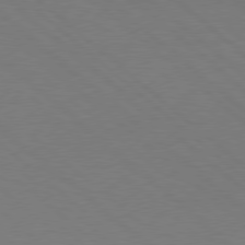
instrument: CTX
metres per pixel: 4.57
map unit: Hpe
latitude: 78.1200
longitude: -150.8758
